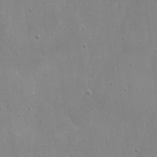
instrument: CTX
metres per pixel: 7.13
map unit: eHh
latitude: 9.2348
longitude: -72.9514
